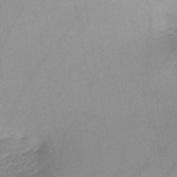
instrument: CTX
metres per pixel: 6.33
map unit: HNb
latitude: -44.9920
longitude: -42.6868
